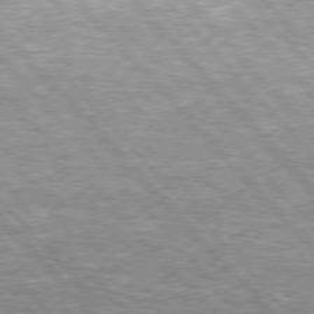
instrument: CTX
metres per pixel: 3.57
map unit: lApd
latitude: 76.1577
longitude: -75.1781
